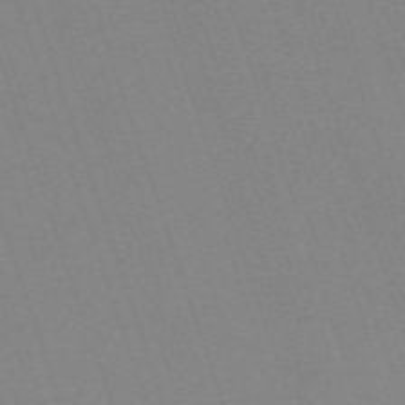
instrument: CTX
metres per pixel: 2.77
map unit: eHh
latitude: -64.6519
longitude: 51.4643
